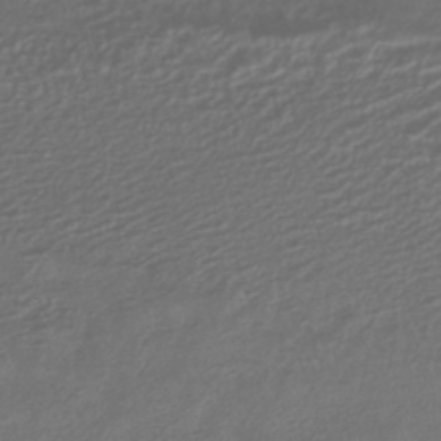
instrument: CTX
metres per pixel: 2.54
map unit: HNhu
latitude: -42.0849
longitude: 99.3321
